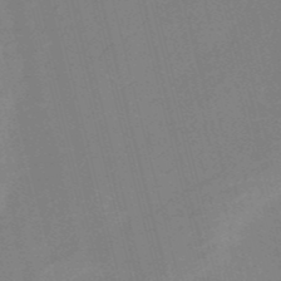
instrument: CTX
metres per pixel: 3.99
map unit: HNb
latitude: -52.1794
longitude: -46.9703
